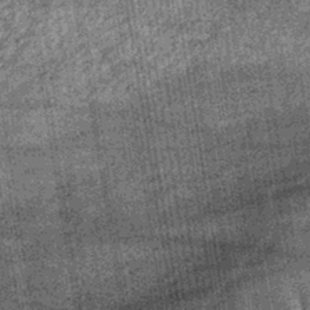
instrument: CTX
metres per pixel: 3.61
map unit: lHb
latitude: -39.8044
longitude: 66.2929
